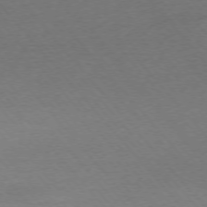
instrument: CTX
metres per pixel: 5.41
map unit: Ap
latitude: -75.9178
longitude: -94.3656
